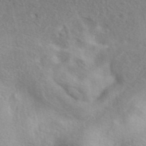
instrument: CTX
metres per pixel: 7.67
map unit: eAb
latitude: 40.7624
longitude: 104.7085
